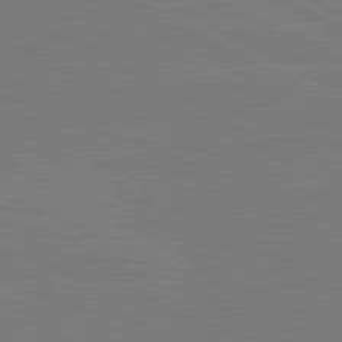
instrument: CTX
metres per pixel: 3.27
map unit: lApd
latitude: 80.8947
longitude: -127.1403
